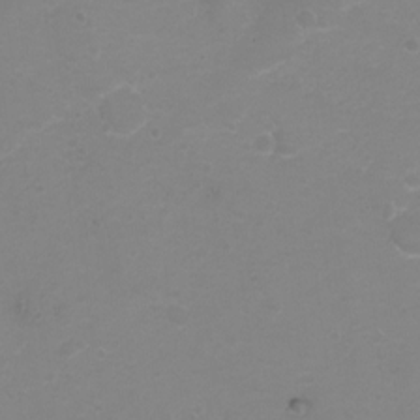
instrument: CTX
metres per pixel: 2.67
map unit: Ht
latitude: 1.9717
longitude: -33.9906
